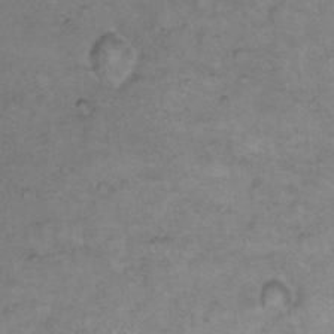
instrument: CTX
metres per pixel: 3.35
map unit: Hto
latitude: 11.1592
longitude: -60.6679
